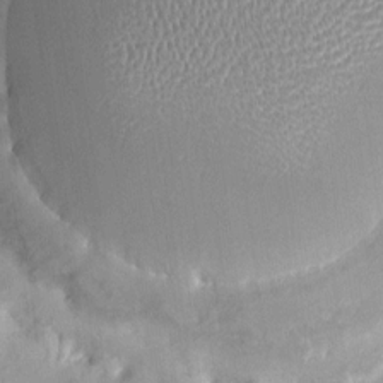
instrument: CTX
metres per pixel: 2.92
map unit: HNhu
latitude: 5.3293
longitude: 3.3131
